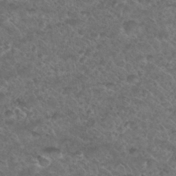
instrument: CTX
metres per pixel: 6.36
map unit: Hto
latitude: 32.3278
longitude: -49.2726
